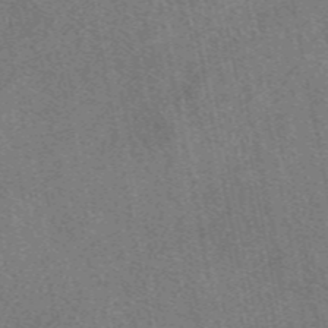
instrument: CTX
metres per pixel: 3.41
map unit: eAb
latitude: 48.3278
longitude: 109.7667
